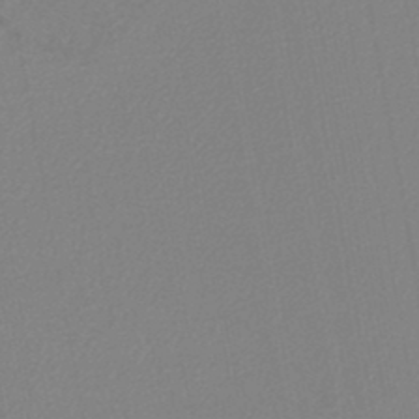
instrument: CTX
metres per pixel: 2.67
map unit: lHb
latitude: -45.6911
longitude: 74.6897
